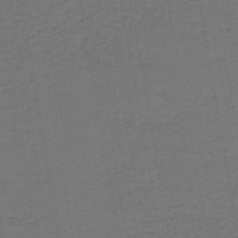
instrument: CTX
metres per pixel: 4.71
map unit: lHb
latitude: -43.1809
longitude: 53.4643
